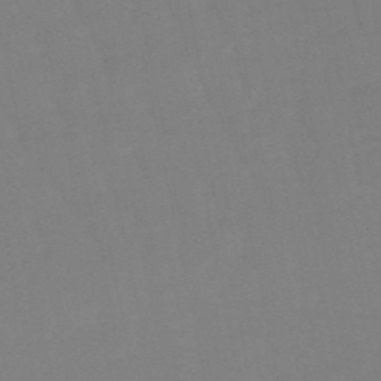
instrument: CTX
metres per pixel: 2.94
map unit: eHb
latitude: -50.1039
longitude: 77.4265
